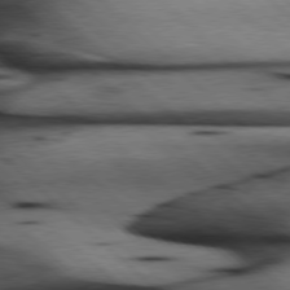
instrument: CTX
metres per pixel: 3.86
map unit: Hpe
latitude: 77.8583
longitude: -127.3671
